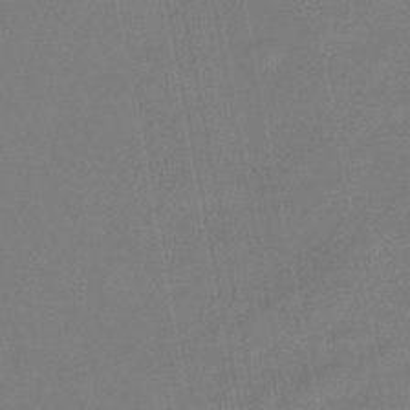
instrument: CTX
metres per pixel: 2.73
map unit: eHb
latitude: -45.4643
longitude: 87.4077
